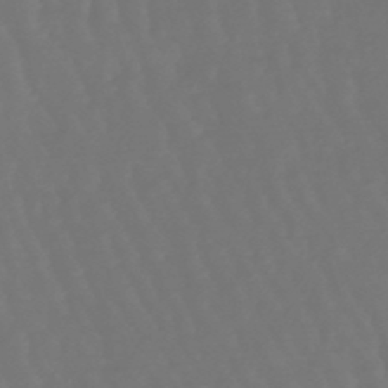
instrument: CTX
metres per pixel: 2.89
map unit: lHb
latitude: -47.3698
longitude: 79.1053
